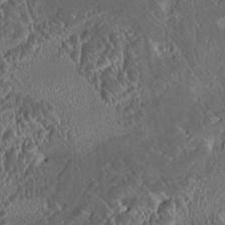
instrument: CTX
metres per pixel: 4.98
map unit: HNhu
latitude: 5.4048
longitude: 12.8408
